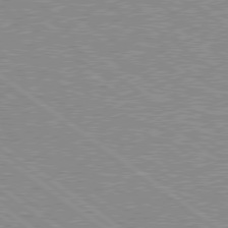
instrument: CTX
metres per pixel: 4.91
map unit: Hpe
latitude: 78.7058
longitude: -171.6694
